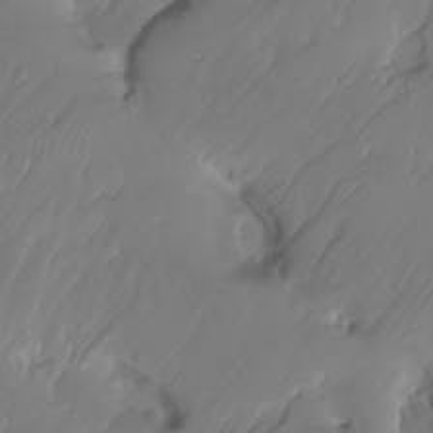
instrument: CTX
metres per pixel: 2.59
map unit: HNhu
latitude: -24.1039
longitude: 50.8408
